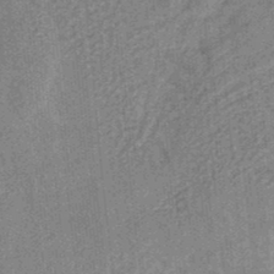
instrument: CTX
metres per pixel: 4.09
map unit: HNb
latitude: -34.7274
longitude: 57.4832
